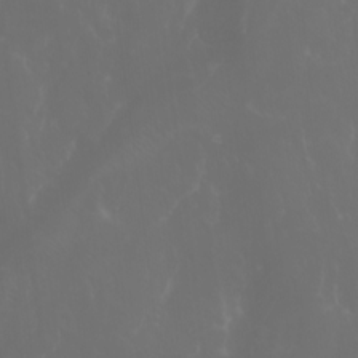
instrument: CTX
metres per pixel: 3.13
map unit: Htu
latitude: -6.7274
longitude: -67.5749
